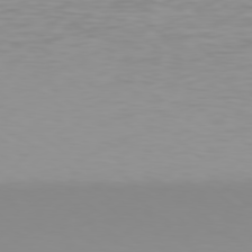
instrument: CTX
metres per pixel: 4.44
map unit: Hpe
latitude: 78.2145
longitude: -138.6490
